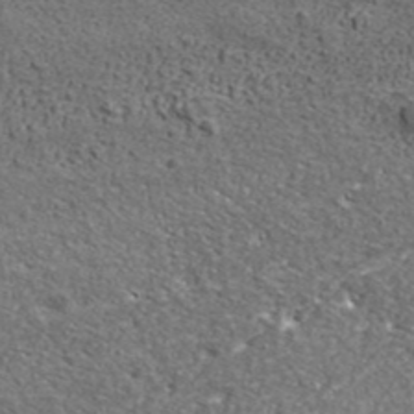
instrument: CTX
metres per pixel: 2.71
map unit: ANa
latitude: 42.6680
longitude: -87.2537
